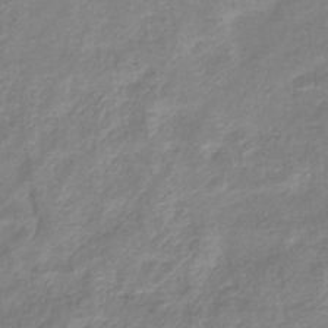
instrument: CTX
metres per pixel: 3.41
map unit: eHb
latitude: -37.7099
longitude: 75.7100
